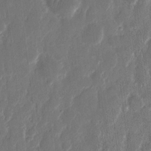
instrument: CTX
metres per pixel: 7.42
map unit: eHh
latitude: 11.7261
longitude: -70.8191
